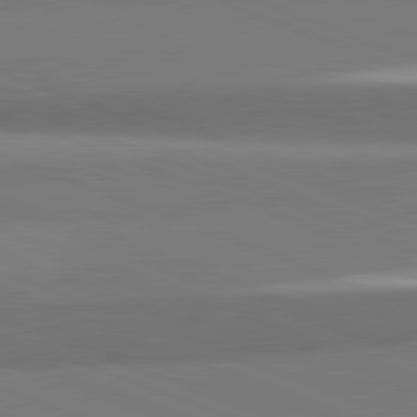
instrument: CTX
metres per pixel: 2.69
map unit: lApd
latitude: 82.2711
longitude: 160.0283
